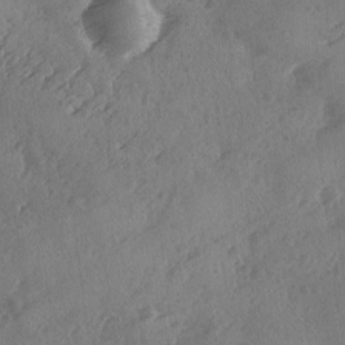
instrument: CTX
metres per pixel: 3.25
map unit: Ave
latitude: -9.4832
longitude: -118.5357
